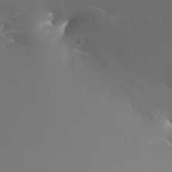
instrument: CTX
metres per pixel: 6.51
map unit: Nhu
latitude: -7.8233
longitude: -75.1214
